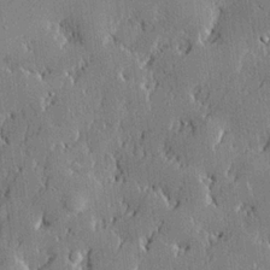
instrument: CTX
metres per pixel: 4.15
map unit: lHvf
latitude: 21.1403
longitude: 143.7666
